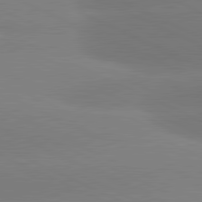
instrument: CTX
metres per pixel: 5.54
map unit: lApd
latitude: 81.4048
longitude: -154.9703
